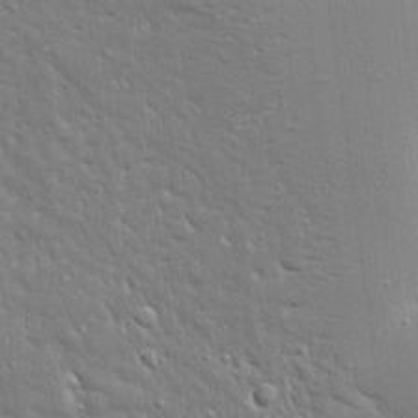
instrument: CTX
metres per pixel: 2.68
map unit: Ave
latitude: 17.7261
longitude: -141.6882
